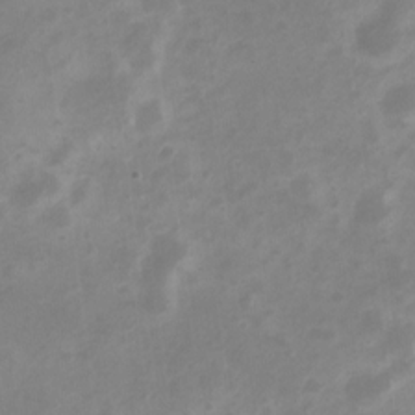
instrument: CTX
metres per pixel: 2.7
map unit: Nve
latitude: -21.0675
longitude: 107.9745
